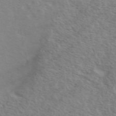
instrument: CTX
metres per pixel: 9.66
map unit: ANa
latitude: 49.2915
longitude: -73.1593
